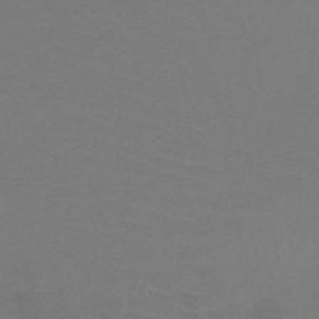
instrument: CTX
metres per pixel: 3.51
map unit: HNb
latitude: -49.9367
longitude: -43.1970
